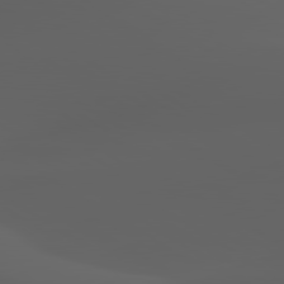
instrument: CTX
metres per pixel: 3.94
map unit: lApd
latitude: 80.0444
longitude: -92.6679
